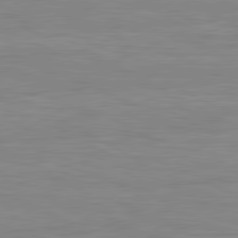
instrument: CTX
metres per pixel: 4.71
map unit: lApd
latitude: 80.8191
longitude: 171.4644
